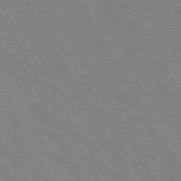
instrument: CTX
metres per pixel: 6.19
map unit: lApd
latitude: 72.2712
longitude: -57.4048
